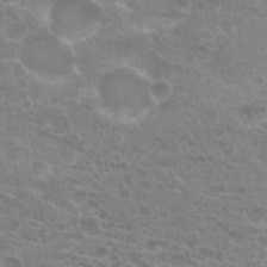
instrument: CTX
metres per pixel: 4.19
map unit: Hto
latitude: 20.6491
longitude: -40.5356
